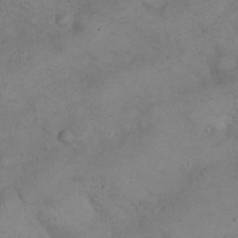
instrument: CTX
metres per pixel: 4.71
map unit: eHh
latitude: 21.5749
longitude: -60.0444
